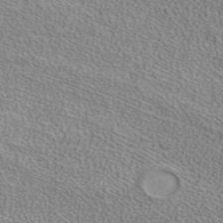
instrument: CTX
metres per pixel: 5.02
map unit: ANa
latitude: 38.0822
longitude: 20.0661
